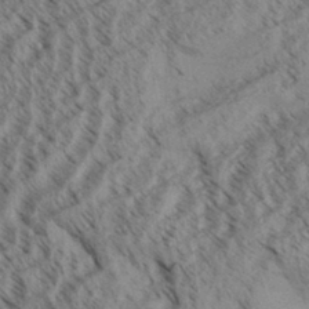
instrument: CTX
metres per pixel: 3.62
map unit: Aa
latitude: 31.5371
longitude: -138.5168
